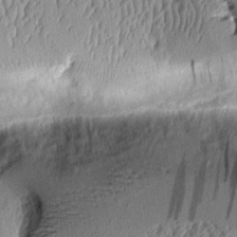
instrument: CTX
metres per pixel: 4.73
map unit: Aa
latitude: 9.5560
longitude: -128.8569
